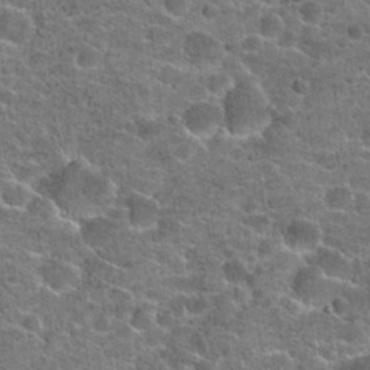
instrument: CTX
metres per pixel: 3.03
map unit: Hto
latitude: 21.0081
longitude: -43.8961
